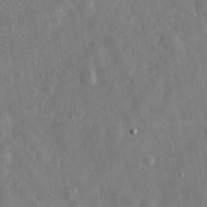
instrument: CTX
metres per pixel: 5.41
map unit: eHh
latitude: 32.6679
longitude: -77.5560
